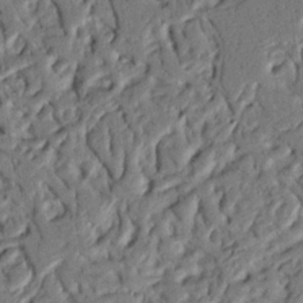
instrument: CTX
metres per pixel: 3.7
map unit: Nhu
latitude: 20.3279
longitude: -78.3090
